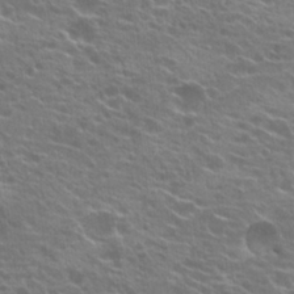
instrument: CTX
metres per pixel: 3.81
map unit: Hto
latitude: 21.8395
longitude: -40.4034
